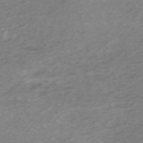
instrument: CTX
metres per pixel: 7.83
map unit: HNb
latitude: -54.3495
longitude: -42.9514
